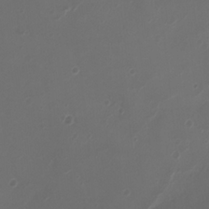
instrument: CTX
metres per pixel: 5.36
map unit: Ht
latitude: -2.3495
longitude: -19.5182
